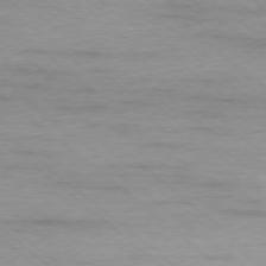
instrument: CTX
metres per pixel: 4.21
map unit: Ap
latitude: -77.8233
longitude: -92.5545
